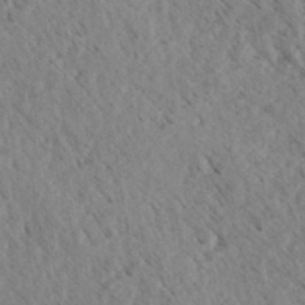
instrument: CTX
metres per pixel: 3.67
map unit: eHh
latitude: 34.9135
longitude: -140.1199
